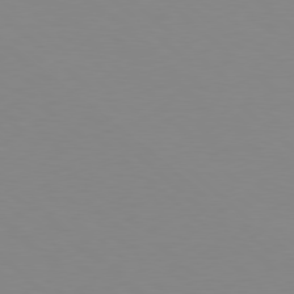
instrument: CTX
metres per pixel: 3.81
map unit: Hpe
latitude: 78.4790
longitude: -165.0081
